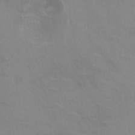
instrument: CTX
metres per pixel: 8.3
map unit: HNhu
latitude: -0.8219
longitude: -2.2522
